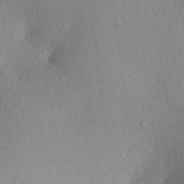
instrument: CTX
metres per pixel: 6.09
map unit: Aa
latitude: 27.0081
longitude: -146.3279
